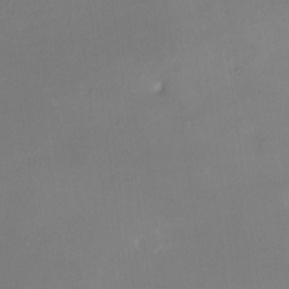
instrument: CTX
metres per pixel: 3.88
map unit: Nhe
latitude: -27.7288
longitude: -109.8394
